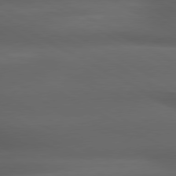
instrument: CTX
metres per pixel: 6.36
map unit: lApd
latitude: 79.3482
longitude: -119.3292
